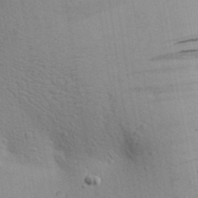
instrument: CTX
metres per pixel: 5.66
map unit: Aa
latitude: 25.4804
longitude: -148.7246
